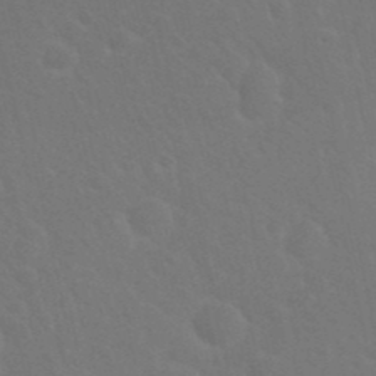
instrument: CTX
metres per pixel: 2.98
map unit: Nhu
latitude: 27.7639
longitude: -62.1011
